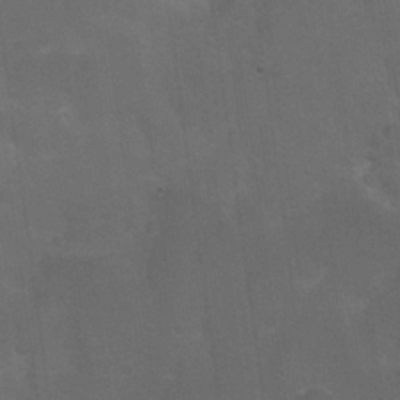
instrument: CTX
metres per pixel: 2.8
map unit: Nhu
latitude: 24.5923
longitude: -51.6505
